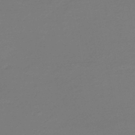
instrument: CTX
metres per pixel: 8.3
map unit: HNb
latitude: -46.5762
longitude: 53.8044
